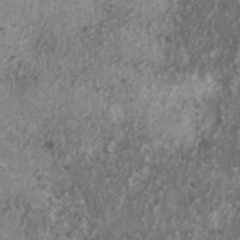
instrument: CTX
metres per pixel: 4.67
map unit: HNhu
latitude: 1.5560
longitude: 4.2361
